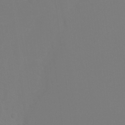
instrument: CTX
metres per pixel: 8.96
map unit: Ht
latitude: -4.2550
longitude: -60.7624
